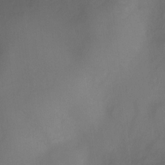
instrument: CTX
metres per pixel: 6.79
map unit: Ht
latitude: -10.9731
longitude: -28.5168
